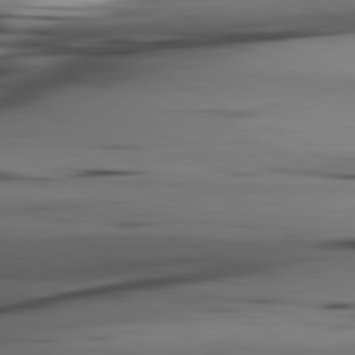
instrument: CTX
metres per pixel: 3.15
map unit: lApd
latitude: 80.8569
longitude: -123.1025
